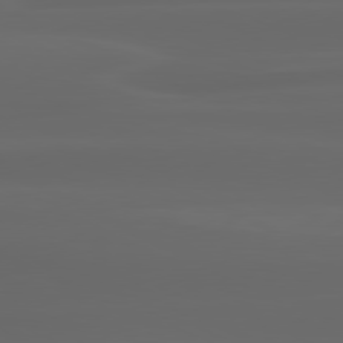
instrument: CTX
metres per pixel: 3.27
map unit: lApd
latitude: 80.2711
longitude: -116.6113
